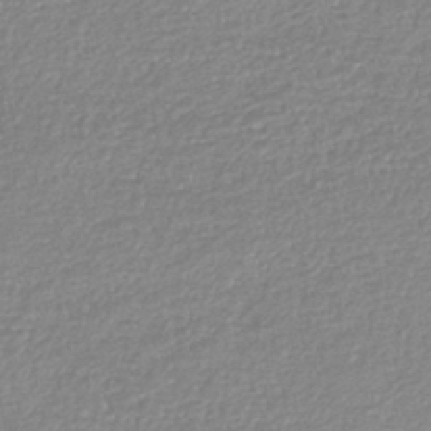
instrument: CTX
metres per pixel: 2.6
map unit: lHb
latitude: -44.1039
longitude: 68.9541
